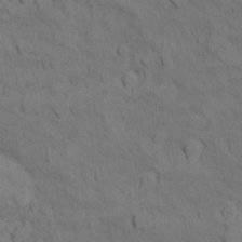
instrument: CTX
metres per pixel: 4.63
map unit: Ht
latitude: 11.3482
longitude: -32.9325
